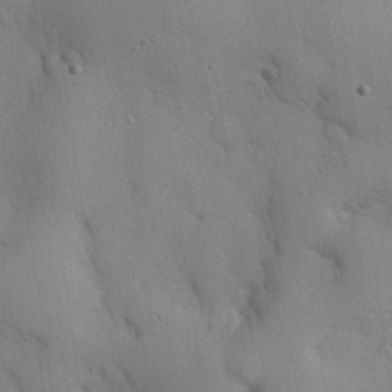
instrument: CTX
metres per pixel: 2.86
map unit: eHh
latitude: 26.6491
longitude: -75.2915
